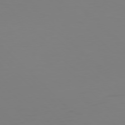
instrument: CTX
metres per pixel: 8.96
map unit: Hpe
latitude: 77.5182
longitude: -170.8191
